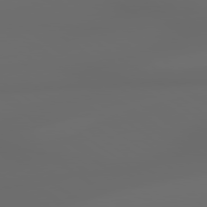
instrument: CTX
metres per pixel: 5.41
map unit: lApd
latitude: 79.0837
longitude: -139.8772
